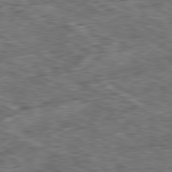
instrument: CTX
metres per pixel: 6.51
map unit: Ap
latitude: -80.8408
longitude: -73.4427
